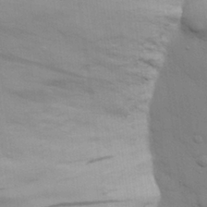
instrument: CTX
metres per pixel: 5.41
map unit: eHh
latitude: 28.5734
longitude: -75.3293
